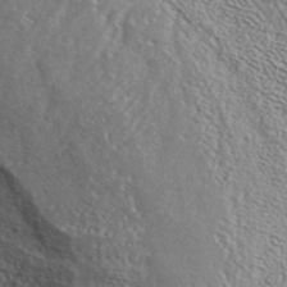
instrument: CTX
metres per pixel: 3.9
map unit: ANa
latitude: 42.5168
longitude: 35.4076
